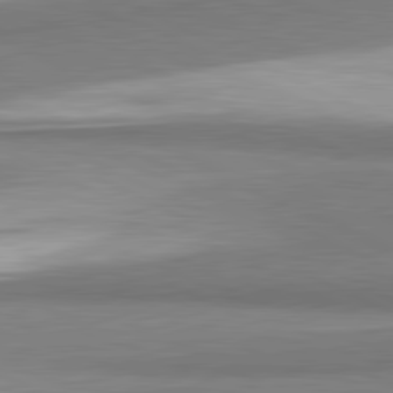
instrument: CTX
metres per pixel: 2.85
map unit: lApd
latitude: 81.4993
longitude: 167.5777
